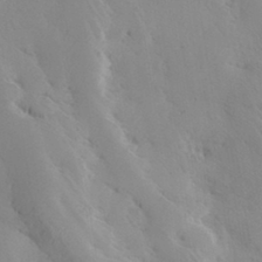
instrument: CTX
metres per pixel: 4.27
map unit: Hve
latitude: 32.8569
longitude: 149.4833
